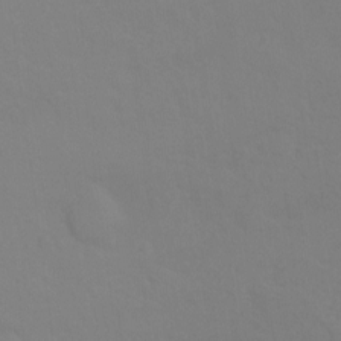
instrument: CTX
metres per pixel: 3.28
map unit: Ht
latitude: -8.7085
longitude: -35.1592
